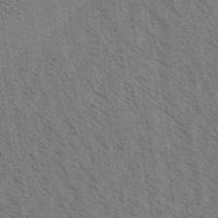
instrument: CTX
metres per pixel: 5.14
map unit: Aa
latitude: 31.4994
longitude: -139.4048
